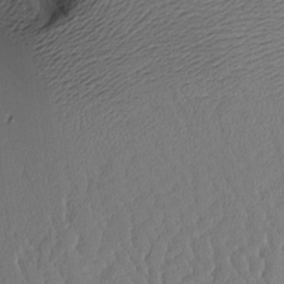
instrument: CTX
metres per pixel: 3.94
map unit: Aa
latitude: 11.1592
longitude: -127.2915
